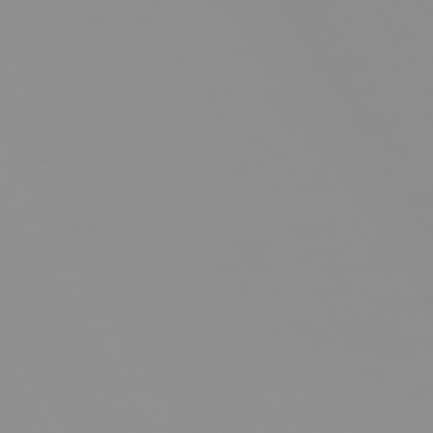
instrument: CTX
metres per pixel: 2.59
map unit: Hpe
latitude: -74.8975
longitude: 6.0661
